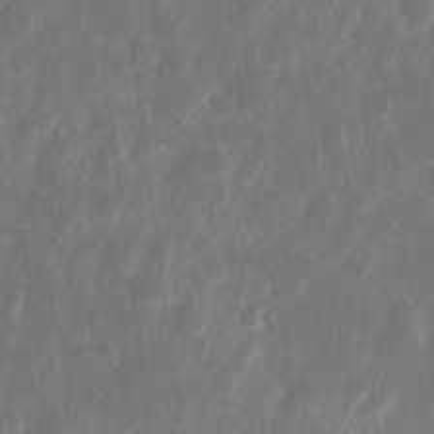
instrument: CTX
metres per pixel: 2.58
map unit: eHh
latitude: 10.1011
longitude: -72.3657
